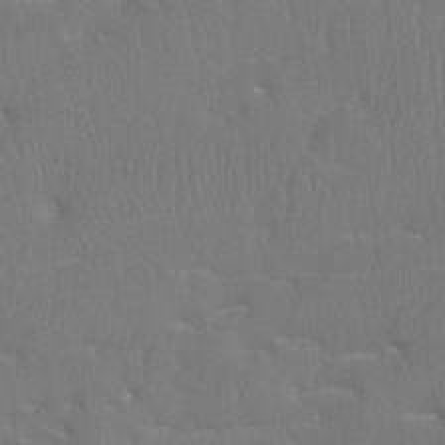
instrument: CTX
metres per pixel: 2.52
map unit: Htu
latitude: -7.4076
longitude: -34.0255
